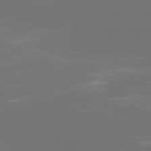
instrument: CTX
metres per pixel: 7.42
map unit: Ap
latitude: -78.5007
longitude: -97.5182
